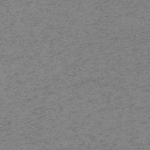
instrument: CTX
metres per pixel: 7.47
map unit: HNb
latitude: -55.3699
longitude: -46.8758
